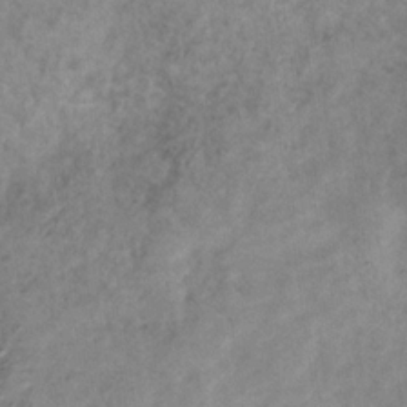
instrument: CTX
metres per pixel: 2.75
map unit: Hve
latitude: -33.5399
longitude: 89.5021
